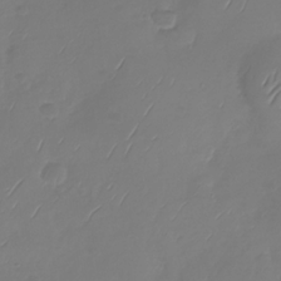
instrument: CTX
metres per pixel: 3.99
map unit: Nhu
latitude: -28.9164
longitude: -59.5182
